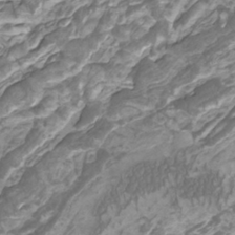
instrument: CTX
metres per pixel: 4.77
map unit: Htu
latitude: -10.3495
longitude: -74.1956
